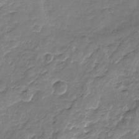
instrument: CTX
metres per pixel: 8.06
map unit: Nhu
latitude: -17.6533
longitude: -57.4993
